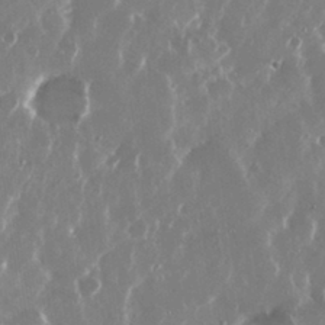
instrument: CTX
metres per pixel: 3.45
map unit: Nhu
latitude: 29.8772
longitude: -60.9324
